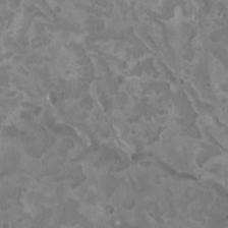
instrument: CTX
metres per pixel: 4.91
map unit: HNhu
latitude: 3.1781
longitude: -3.5938
